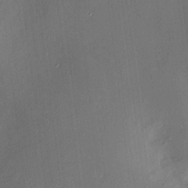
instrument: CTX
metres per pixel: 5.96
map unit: HNhu
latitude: 7.1025
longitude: 8.1795
